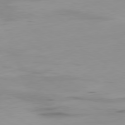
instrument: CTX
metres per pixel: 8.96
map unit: Hpe
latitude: -80.3495
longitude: 18.2928
